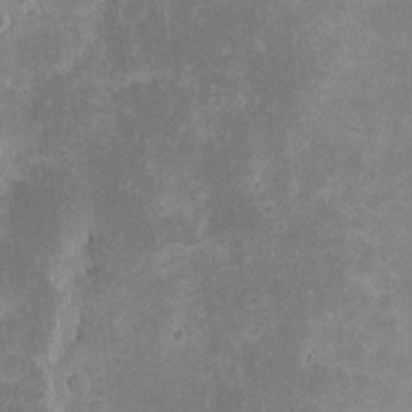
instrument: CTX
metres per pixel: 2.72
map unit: eHh
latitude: -1.4455
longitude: -86.0633
